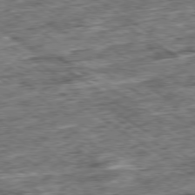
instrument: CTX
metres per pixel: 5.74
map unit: Ap
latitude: -79.4454
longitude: -84.8947
